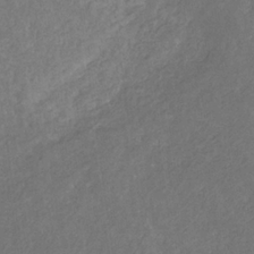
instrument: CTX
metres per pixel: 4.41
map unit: eHb
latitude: -30.9352
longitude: 70.1417
